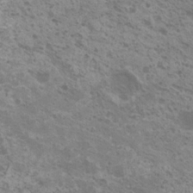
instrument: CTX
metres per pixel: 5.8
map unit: Nhu
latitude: 20.7058
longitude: -31.0081
